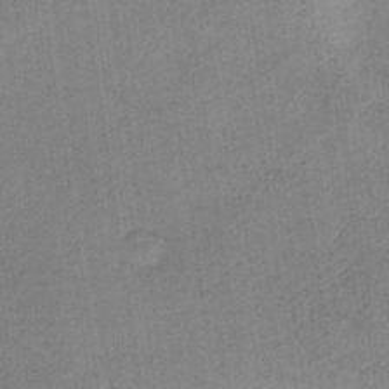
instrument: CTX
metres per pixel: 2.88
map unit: HNb
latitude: -33.0109
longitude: 62.5951
